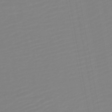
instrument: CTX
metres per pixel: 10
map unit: lHb
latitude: -45.8422
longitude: 73.9745
